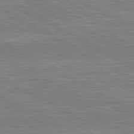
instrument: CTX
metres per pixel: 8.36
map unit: lApd
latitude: 80.8569
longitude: -173.1214
